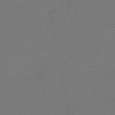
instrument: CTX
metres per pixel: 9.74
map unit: eHb
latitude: -47.4832
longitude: 82.3684
